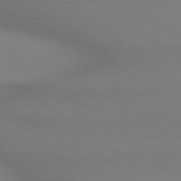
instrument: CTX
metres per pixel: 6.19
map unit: lApd
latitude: 79.1214
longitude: 179.5021
